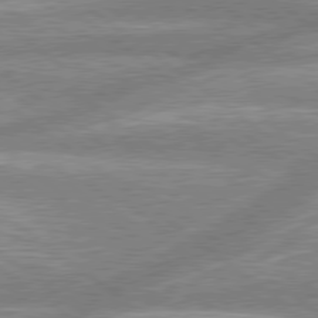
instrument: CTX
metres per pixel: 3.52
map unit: lApd
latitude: 78.9892
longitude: -158.7057
